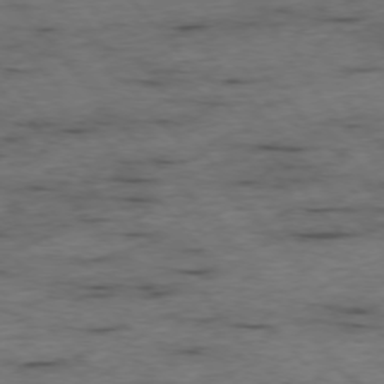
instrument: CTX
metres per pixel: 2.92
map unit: Ap
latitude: -76.3495
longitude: -90.5168
